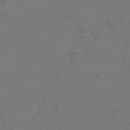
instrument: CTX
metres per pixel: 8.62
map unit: Hto
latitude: 5.8205
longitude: -31.0837
